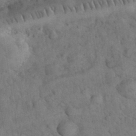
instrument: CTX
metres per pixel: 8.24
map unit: eHh
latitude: 33.4804
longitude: -67.9717
